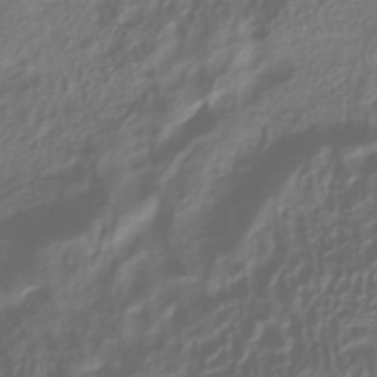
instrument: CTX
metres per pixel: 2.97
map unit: ANa
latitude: -39.2187
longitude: 96.5763
